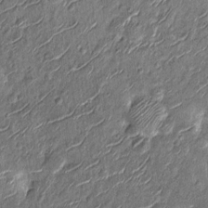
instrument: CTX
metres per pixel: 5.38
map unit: Nhu
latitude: -12.6519
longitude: -21.8772
